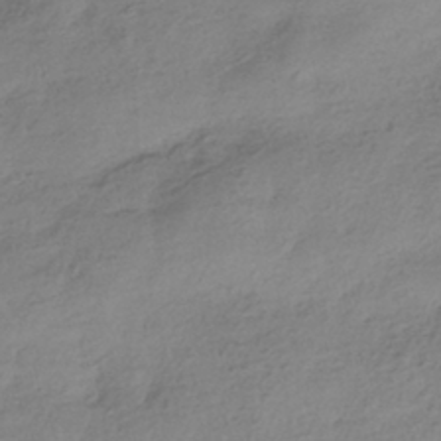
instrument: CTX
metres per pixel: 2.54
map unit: HNhu
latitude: -40.8975
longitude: 98.8975
